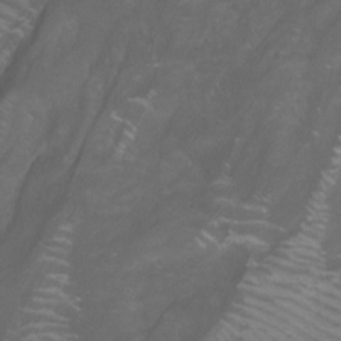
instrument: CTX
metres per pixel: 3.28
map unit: Nhu
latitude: -10.1039
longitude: -69.7449
